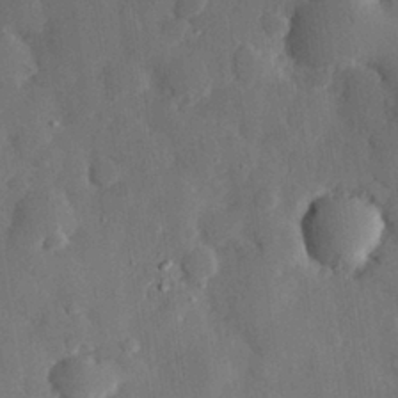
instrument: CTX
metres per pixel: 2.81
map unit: eHh
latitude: 29.0080
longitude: -80.0633
